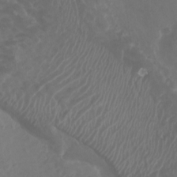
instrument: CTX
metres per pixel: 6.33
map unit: Htu
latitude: 3.6127
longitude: -20.0444
